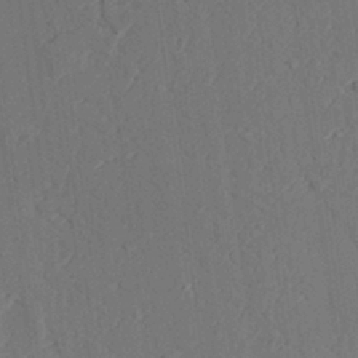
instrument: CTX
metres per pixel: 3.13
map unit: lAvf
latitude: 28.8002
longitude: -109.1025
